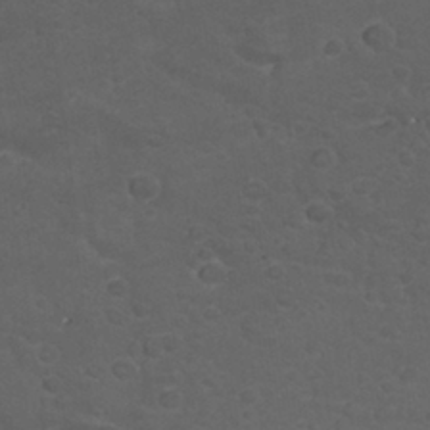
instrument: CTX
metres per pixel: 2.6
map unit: Nhu
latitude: 29.7072
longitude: -51.3859
